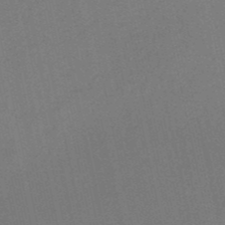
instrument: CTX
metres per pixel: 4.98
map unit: HNb
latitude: -51.6344
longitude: -50.8569
